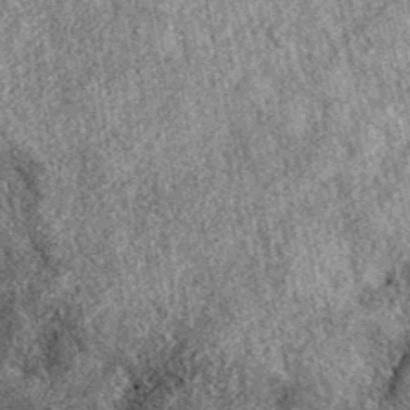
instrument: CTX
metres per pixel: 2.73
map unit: eAb
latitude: 38.9891
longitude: 109.2376
